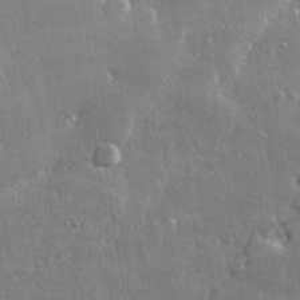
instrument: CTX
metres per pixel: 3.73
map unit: lHvf
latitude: 32.4034
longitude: -91.3104
